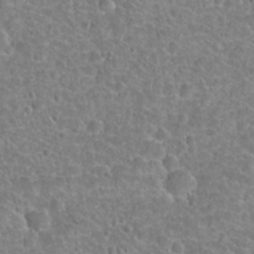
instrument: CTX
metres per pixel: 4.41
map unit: Hto
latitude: 21.6505
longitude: -47.7639
